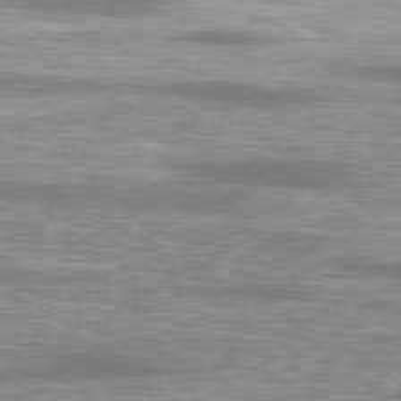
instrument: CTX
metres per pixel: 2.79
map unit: Ap
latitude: -80.3873
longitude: -60.2711
